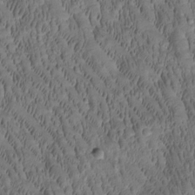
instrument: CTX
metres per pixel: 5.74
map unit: Htu
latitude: -2.4628
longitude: 171.2565
